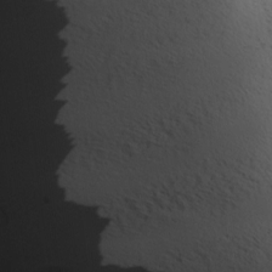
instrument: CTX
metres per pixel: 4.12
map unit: lAa
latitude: -10.7463
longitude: -125.4993
